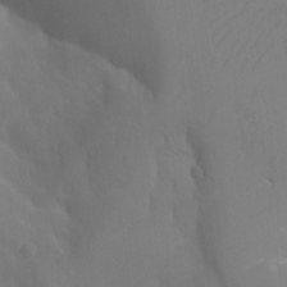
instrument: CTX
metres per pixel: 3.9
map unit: Aa
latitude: -12.9542
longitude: -68.1389
